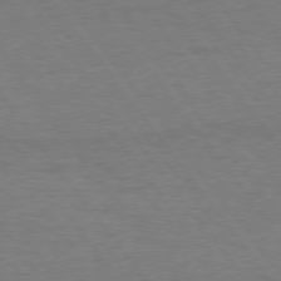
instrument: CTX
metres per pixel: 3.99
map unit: Hpe
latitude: 75.0270
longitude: -136.5546
